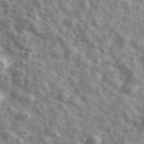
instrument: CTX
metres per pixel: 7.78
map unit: Ave
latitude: 41.8583
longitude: -107.0458
